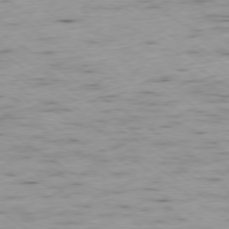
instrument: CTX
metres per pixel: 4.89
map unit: Ap
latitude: -78.2739
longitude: -71.0458
